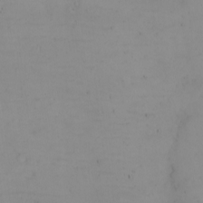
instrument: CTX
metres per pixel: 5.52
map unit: eHh
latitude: -5.5588
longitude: -80.6301
